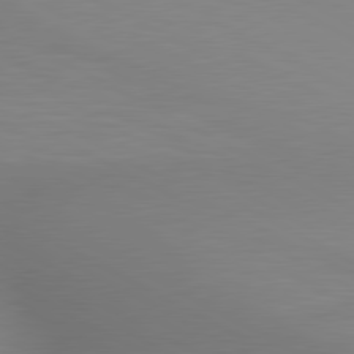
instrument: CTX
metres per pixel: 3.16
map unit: lApd
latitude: 80.4790
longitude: 132.4818
